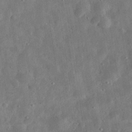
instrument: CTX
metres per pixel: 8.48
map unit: eHh
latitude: 32.2711
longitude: -75.0647
